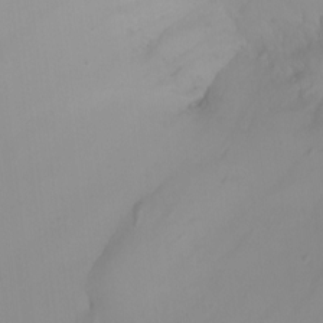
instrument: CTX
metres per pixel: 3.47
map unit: Nhu
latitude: -7.0297
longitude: -81.1403
